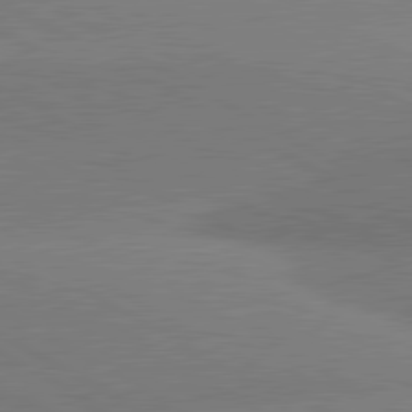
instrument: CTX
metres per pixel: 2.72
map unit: lApd
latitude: 80.9325
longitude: -152.3279
